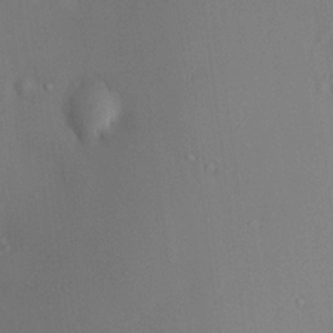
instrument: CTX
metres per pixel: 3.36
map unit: HNhu
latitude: 12.7246
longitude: 11.5777
